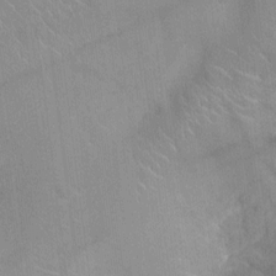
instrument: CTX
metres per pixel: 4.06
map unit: Ht
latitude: -2.9352
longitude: -17.2348
